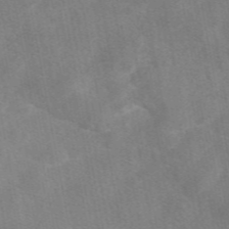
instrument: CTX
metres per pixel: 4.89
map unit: eAb
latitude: 47.8206
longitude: 122.8597
